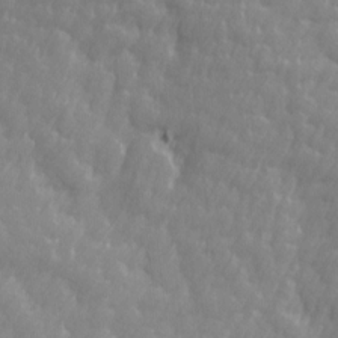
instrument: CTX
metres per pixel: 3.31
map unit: Ave
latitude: 13.6316
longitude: -105.6505
